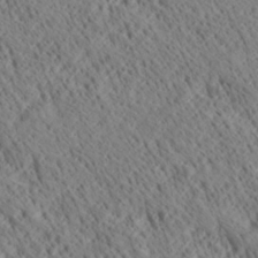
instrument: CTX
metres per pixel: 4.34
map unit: Ave
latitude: 21.0837
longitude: -139.9339
